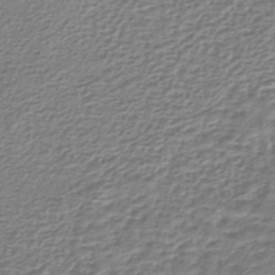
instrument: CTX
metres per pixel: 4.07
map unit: lHb
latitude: -42.5384
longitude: 70.8030
